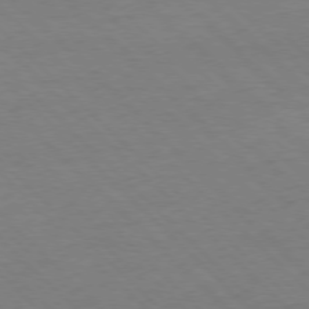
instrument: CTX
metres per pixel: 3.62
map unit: Ap
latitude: -77.4832
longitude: -85.5749
